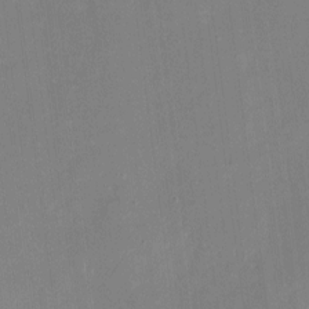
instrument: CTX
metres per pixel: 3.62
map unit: eHh
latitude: 4.8380
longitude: -68.5924
